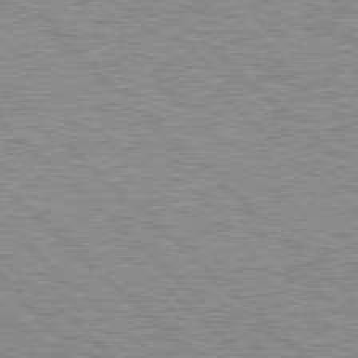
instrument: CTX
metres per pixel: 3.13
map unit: Hpe
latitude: 78.1956
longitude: -158.7624
